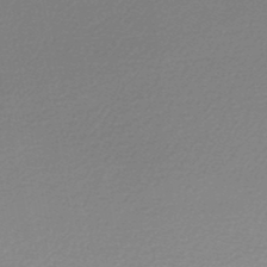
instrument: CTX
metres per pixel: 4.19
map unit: lHb
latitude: -48.4629
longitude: 66.2173
